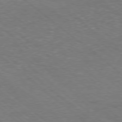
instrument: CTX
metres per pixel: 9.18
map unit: Hpe
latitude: -78.6518
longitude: 17.8612
